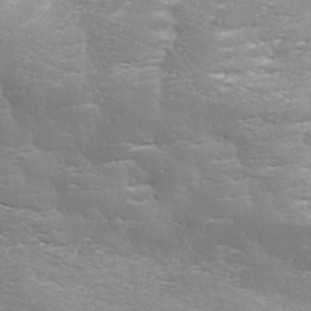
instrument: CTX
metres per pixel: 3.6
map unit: Ave
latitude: 10.8380
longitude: -106.4223
